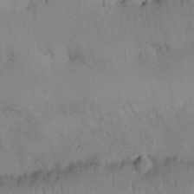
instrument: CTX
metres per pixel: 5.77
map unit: Nhu
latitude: 25.9717
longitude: -71.5749
